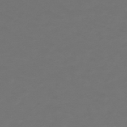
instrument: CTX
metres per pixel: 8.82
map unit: lHb
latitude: -47.7855
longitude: 81.8234
